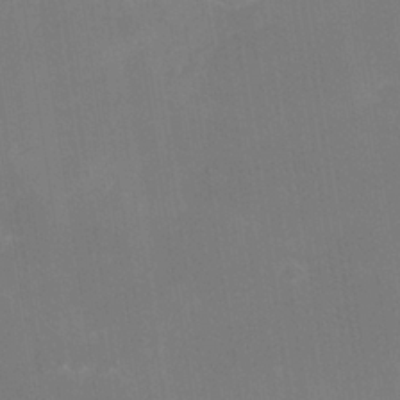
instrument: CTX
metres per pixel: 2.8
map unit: Nhe
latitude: -38.3873
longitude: -119.0836
